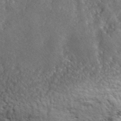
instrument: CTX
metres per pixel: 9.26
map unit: ANa
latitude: 40.4034
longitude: -89.7072
